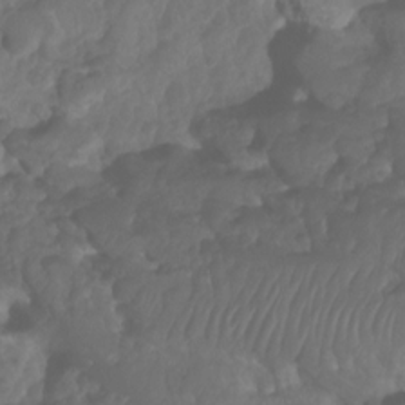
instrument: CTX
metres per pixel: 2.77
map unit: HNhu
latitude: -24.1984
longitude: 50.1228
